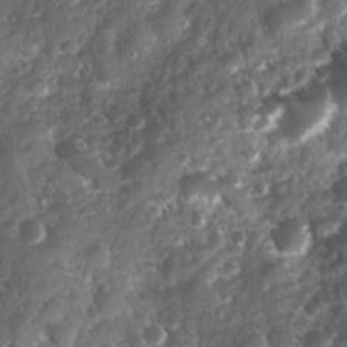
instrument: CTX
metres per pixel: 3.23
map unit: Ave
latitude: 10.4412
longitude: -103.1214
